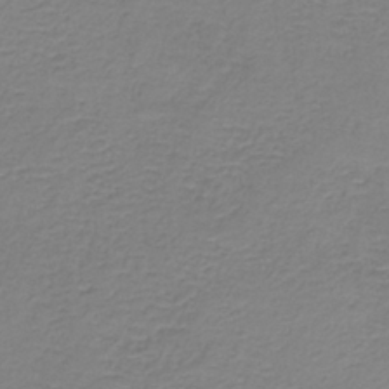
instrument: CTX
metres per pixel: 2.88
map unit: HNb
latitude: -34.4062
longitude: 53.8233
